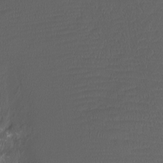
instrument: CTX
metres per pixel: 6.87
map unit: Htu
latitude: -11.5399
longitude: -72.1956
